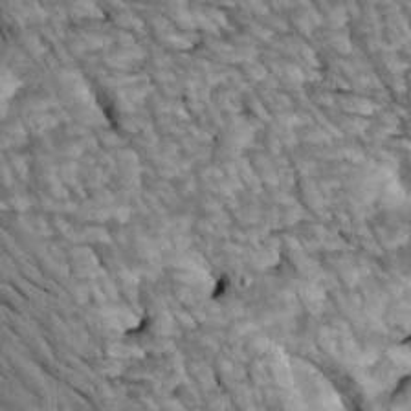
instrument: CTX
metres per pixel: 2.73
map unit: Htu
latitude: 1.8205
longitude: 143.6343
